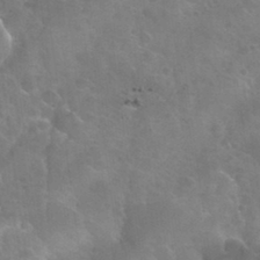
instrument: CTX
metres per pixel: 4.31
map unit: Nhu
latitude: 31.4238
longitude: -54.0822
